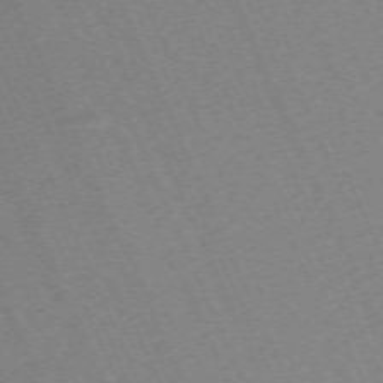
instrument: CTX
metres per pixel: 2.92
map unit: Hpe
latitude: -70.5763
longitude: 12.4251
